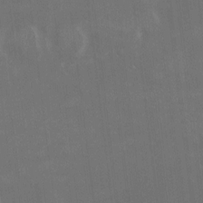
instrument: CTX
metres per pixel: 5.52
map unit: HNhu
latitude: 2.1389
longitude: 8.8786
